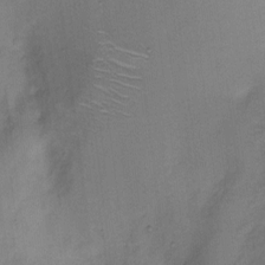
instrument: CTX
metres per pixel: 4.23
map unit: Hto
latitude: 7.1214
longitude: -62.4601
